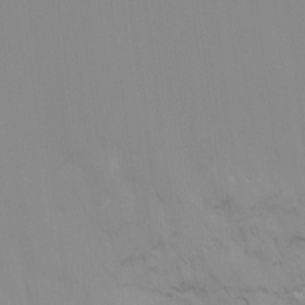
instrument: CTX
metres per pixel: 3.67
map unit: Ht
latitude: -12.4629
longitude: -49.8583
